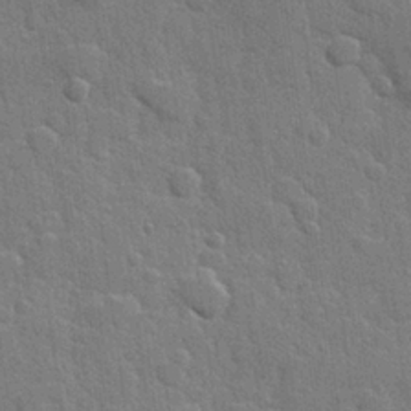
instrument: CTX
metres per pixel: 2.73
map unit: Hve
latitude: 25.8394
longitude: 149.6155
